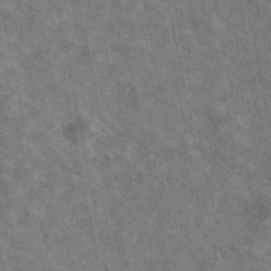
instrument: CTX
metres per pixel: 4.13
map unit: eAb
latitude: 48.9325
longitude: 116.8219
